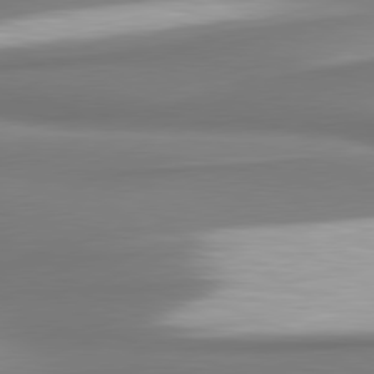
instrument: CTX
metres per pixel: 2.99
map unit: lApd
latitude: 80.5735
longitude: 178.2361
